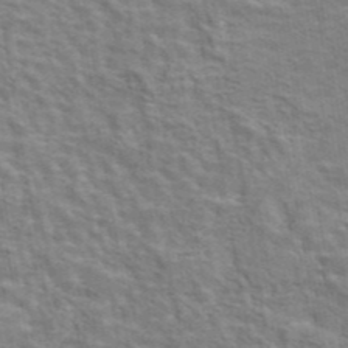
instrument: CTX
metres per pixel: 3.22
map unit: eAb
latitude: 43.1592
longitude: 108.0094
